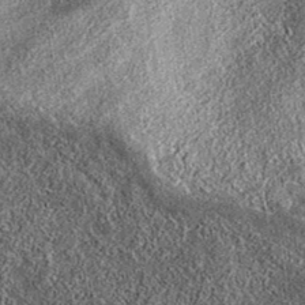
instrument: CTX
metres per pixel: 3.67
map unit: eAb
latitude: 37.5371
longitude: 108.2928
